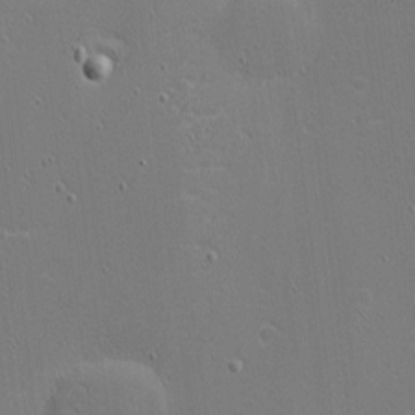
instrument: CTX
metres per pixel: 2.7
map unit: eHh
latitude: -4.1605
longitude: -82.6679
